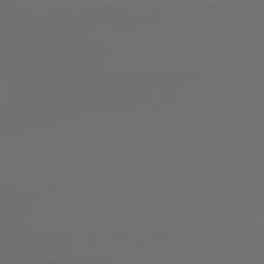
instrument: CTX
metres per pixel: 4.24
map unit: lApd
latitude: 79.4805
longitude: 177.2565
